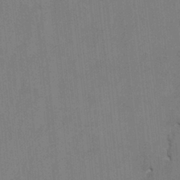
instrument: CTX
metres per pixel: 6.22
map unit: HNhu
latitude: 4.0822
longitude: -7.4237
